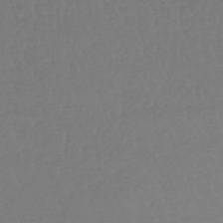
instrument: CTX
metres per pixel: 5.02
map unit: lHb
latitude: -43.0108
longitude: 69.6910
